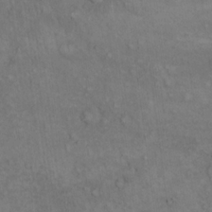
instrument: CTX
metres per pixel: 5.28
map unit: eHh
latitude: 17.1781
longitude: -63.5749
